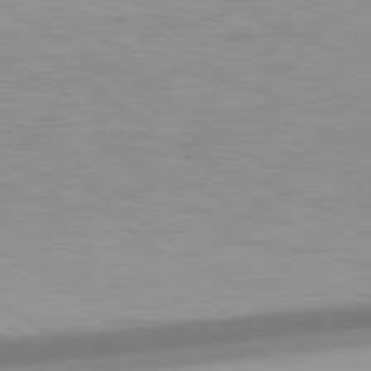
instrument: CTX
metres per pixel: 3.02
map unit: Hpe
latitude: 79.0648
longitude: -134.4034
